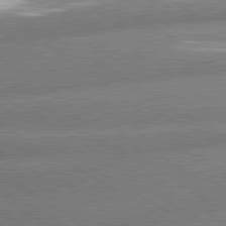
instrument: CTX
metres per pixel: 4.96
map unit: lApd
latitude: 80.6868
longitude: -162.2145
